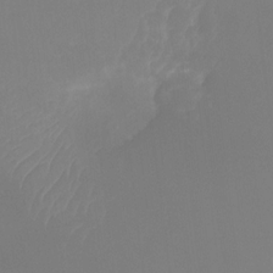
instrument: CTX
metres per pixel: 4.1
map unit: Ht
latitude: -15.5588
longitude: -48.3845
